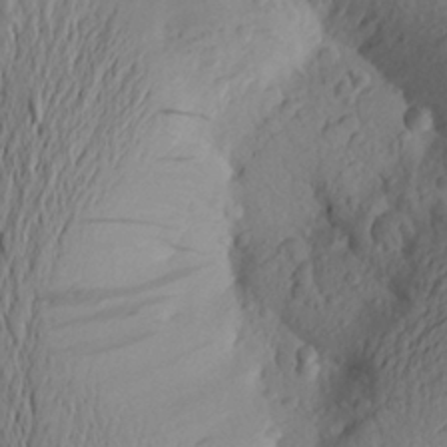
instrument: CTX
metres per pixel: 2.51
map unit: Aa
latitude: 24.9513
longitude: -149.3860
